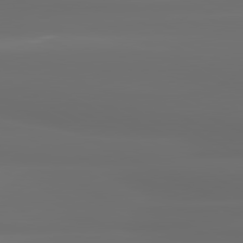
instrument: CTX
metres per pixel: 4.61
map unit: lApd
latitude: 80.8947
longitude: -136.4601
